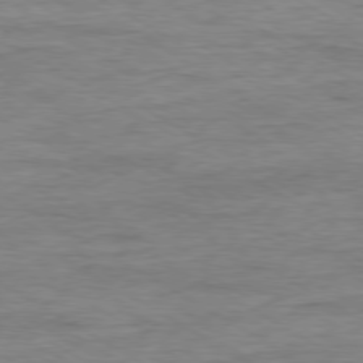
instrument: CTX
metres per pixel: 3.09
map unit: Ap
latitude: -79.3698
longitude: -83.7827
